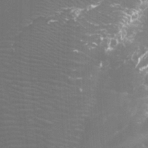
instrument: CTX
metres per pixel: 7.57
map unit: Htu
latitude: -1.2943
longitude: -76.7624
